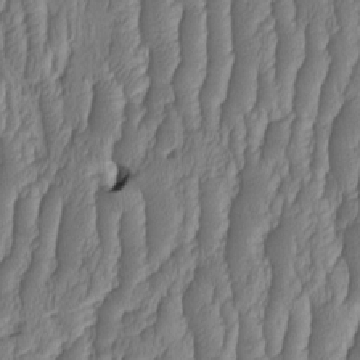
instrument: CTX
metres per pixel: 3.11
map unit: HNhu
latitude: -2.2172
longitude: 13.4832
